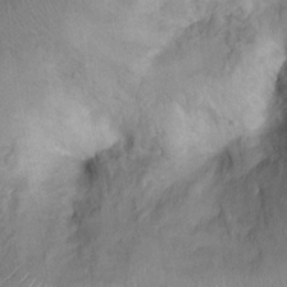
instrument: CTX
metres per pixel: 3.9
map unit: Hto
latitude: 15.0081
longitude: -38.7246
